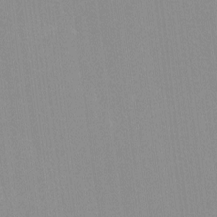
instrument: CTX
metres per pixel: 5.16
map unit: lHvf
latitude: -12.0472
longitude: -103.3292
